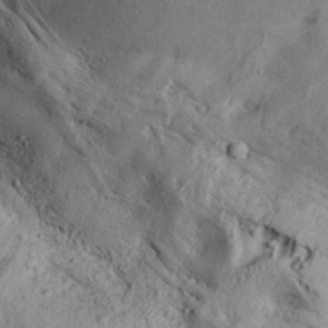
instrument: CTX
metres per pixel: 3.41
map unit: Aa
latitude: 32.5357
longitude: -135.0080
